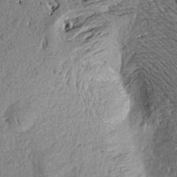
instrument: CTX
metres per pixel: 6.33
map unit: Aa
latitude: 18.6679
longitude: -145.2159
